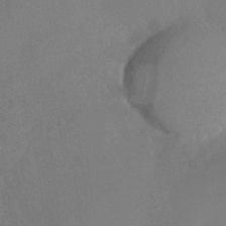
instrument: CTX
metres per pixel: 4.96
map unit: Nhu
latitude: -29.3888
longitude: -60.2711
